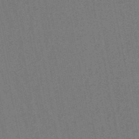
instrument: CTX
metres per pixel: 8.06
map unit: lHb
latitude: -49.1054
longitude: 73.7288
